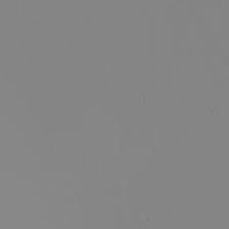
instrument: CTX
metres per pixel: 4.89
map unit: Nhu
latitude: -6.3306
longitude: -94.5357
